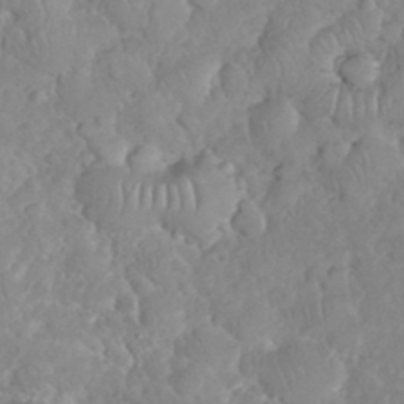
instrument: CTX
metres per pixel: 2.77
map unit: eHh
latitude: 34.8191
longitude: -63.1970
